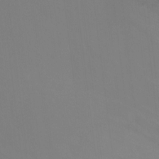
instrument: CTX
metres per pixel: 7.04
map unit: Ht
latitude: 2.1766
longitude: -25.0836
